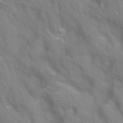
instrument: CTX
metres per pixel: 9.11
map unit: eAb
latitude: 34.7246
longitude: 111.7288
